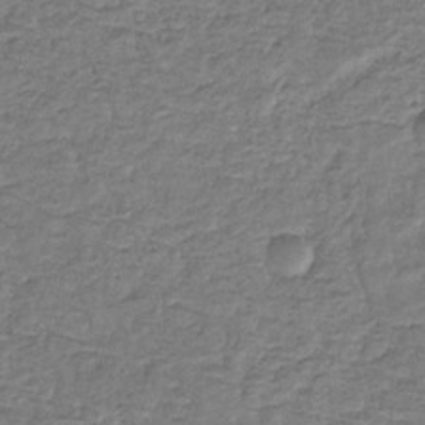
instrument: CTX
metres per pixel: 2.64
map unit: eHb
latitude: -34.7274
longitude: 77.3321
